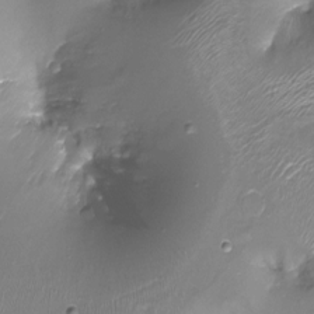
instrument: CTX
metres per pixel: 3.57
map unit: Ht
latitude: -17.8045
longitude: -45.0458
